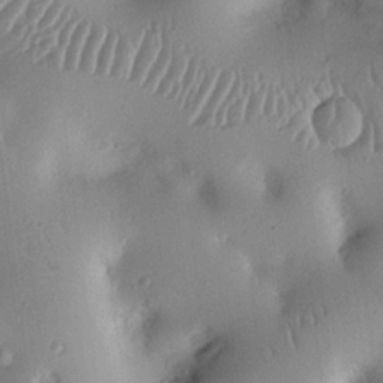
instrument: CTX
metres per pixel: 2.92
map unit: Nhu
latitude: 14.6113
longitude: -78.6113
